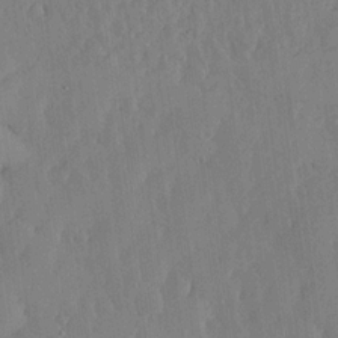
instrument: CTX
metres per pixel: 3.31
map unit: lHvf
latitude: 18.8758
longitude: -116.1011
